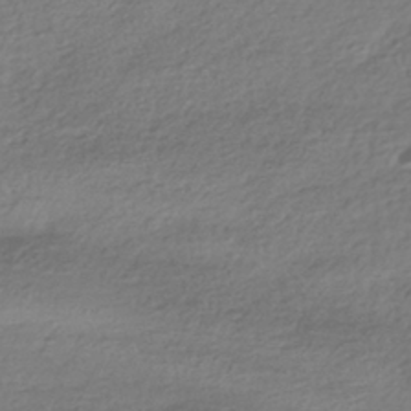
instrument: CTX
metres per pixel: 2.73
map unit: HNhu
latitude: -42.2361
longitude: 97.9745
